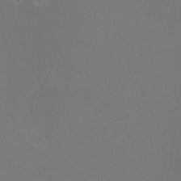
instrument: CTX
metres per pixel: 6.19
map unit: HNhu
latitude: -2.2361
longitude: -0.9324
